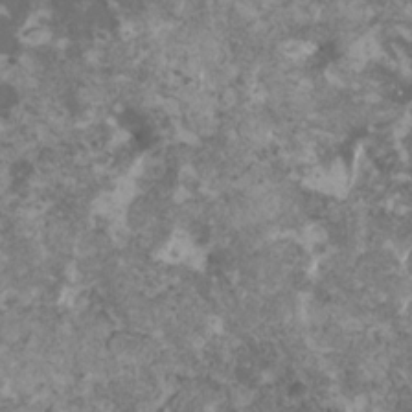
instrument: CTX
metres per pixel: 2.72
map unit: HNhu
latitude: 1.8016
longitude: 7.3132
